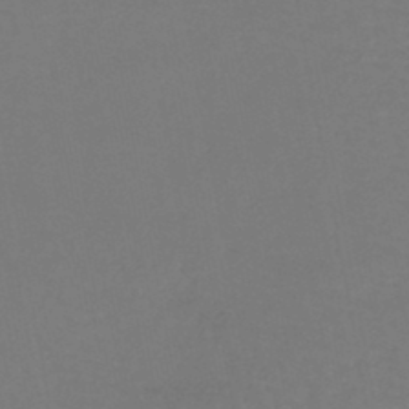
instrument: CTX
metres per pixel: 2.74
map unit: lHb
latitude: -45.2187
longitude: 77.5021
